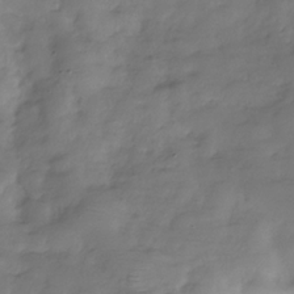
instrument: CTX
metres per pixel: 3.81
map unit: Hve
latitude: -31.8044
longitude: 90.9920
